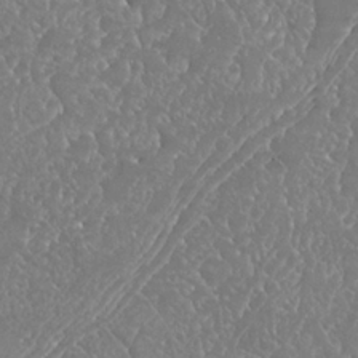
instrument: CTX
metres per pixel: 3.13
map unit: Nhu
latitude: 25.2914
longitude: -60.4979
